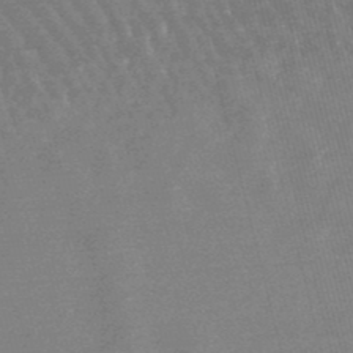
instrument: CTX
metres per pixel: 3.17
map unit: lHb
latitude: -48.3307
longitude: 72.5385
